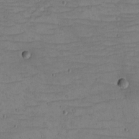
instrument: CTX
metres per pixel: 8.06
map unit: eHh
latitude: -5.2187
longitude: -81.8583
